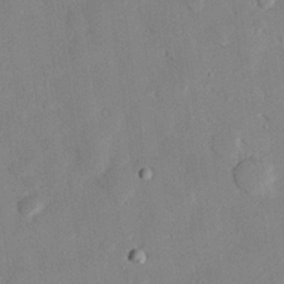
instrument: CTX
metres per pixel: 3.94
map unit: eHh
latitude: 27.7261
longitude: -81.2726
